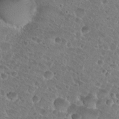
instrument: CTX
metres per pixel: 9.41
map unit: Hto
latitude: 27.2159
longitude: -51.1214
